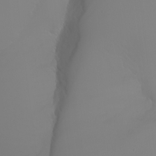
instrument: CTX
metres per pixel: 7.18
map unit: Aa
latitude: -6.7274
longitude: -85.4804
